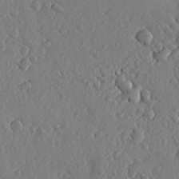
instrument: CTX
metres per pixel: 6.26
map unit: lHvf
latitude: 18.3278
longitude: -114.6679
